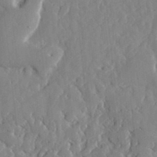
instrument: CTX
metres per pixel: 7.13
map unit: lHvf
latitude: 18.2333
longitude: -113.0647
